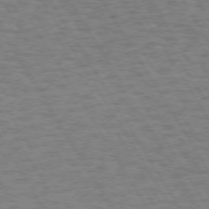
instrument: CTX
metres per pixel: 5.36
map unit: Hpe
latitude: 72.5735
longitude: -129.4993
